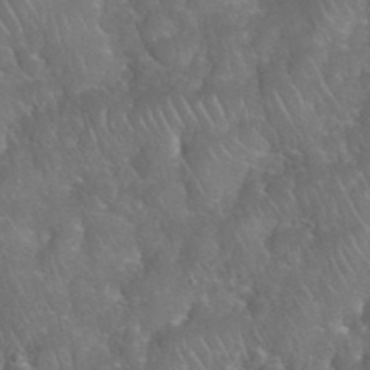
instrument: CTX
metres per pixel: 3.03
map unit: eHh
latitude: 39.8016
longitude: -58.0255
